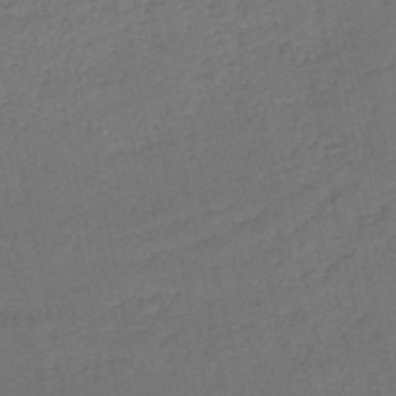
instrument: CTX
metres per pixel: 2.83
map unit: HNb
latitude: -50.5574
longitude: -49.1403
